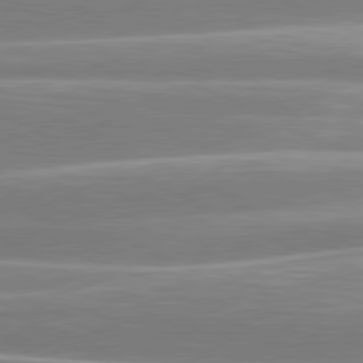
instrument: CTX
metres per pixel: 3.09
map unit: lApd
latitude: 80.8758
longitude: -130.8002
